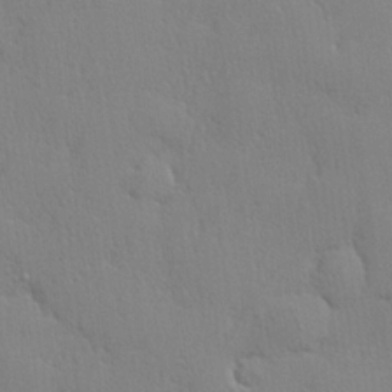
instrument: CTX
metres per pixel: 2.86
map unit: lHvf
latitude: 21.3671
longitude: 141.4832
